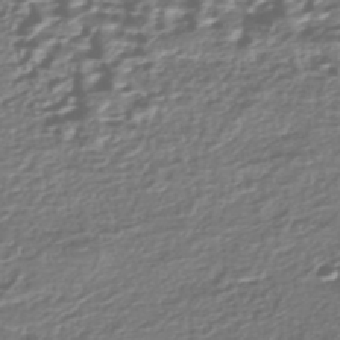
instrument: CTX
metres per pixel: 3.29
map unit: Nhe
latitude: -46.6140
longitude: -173.0836
